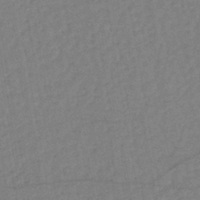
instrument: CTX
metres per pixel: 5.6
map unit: lHb
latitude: -41.9745
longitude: 68.1416
